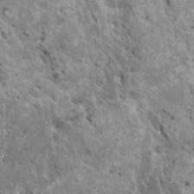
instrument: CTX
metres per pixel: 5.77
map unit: HNhu
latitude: 3.1781
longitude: 5.0864
